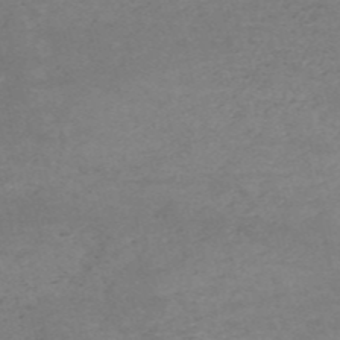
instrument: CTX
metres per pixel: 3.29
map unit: HNb
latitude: -55.0109
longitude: -44.5734
